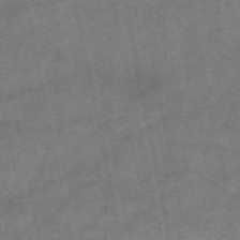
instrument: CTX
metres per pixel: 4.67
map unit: eAb
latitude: 48.8191
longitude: 103.2754
